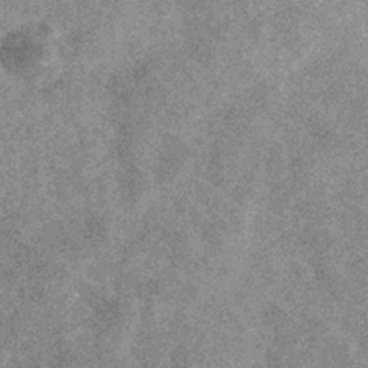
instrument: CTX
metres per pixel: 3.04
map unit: eHb
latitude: -31.6155
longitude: 69.5966
